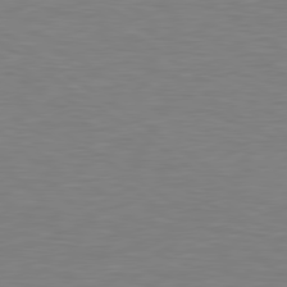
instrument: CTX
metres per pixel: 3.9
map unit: lApd
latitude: 79.2726
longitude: -90.9136
